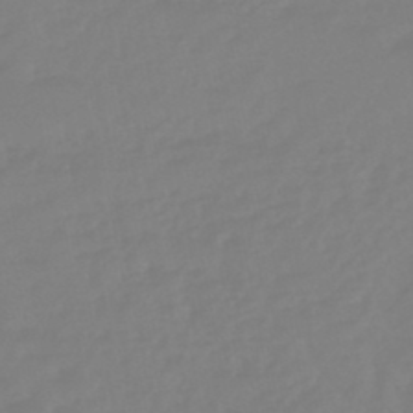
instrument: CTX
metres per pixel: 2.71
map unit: eHb
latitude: -45.8422
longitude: 84.7841
